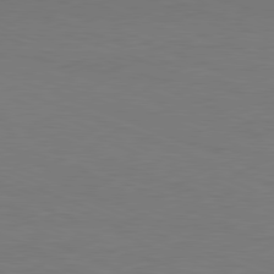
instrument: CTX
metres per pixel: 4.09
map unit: Hpe
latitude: -81.7478
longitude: 9.1620
